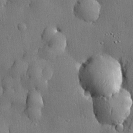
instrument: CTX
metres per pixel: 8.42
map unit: lHvf
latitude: 21.2348
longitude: 145.4077
